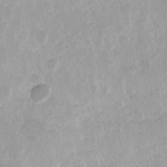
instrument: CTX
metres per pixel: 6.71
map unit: Hve
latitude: 24.6112
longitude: 145.1431
